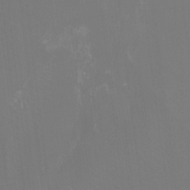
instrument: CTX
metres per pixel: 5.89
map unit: Htu
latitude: -13.4643
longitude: -47.6883
